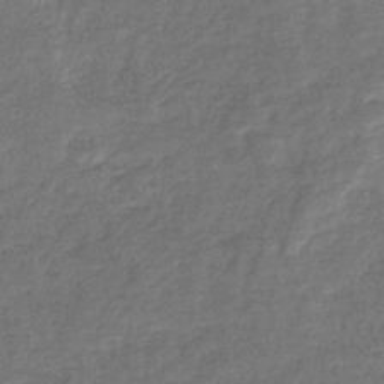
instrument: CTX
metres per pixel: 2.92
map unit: eHb
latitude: -37.3131
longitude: 80.3307
